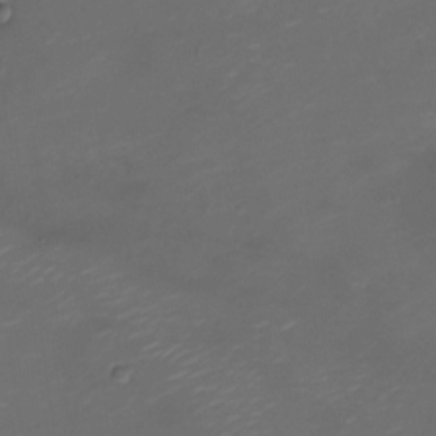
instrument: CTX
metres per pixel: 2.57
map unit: Nve
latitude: -20.8974
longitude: 105.2376
